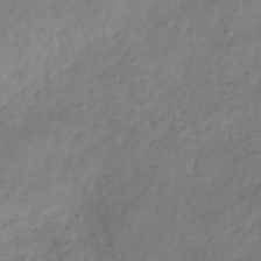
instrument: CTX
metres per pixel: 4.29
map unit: Hve
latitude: -33.0676
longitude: 91.8423
